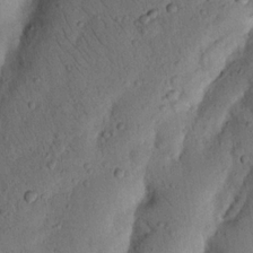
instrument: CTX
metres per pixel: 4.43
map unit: Nhu
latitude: 20.2901
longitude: -75.4804
